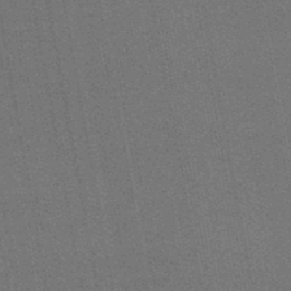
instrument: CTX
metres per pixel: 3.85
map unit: HNb
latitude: -46.9541
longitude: -39.4993
